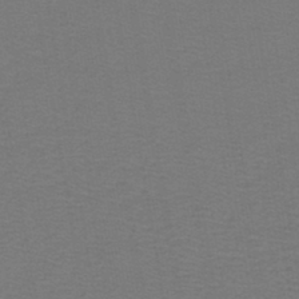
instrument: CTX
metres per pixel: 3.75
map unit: lHb
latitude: -42.2172
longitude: 53.7477
